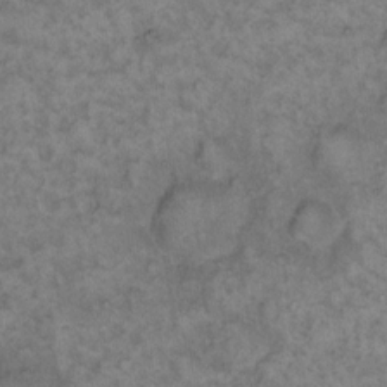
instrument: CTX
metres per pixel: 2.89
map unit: eHh
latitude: 13.0648
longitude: -64.1389
